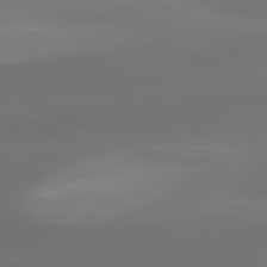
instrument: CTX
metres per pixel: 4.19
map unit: lApd
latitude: 82.0255
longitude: 128.3495
